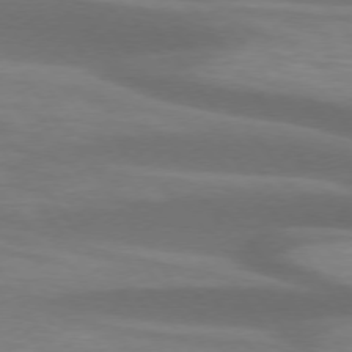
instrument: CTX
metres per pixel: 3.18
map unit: lApd
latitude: 74.4034
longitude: -54.3656
